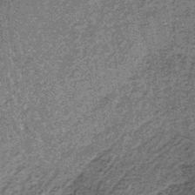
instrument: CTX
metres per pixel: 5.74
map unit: lHb
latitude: -38.9730
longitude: 66.4818
